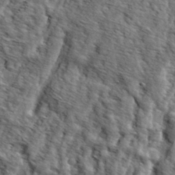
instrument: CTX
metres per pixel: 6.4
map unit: eHh
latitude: 36.4790
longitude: -80.5168
